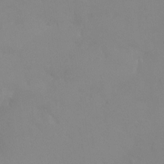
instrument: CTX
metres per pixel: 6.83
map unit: Ht
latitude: -15.6911
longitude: -48.0822
